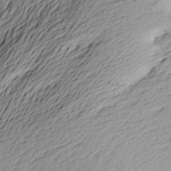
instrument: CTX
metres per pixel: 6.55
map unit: Aa
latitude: 23.9528
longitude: -150.0255
